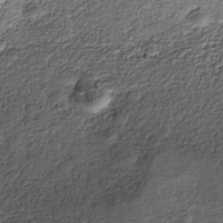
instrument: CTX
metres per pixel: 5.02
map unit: Nhe
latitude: -39.3321
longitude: -116.8380
